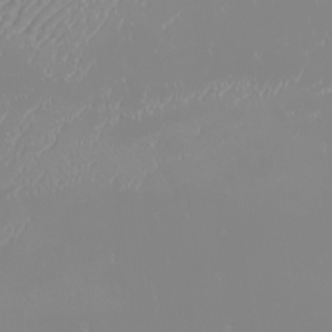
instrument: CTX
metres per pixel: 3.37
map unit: eHh
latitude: -6.2928
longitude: -88.3846
